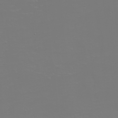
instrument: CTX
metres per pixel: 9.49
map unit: eHh
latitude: -6.2928
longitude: -84.1200
